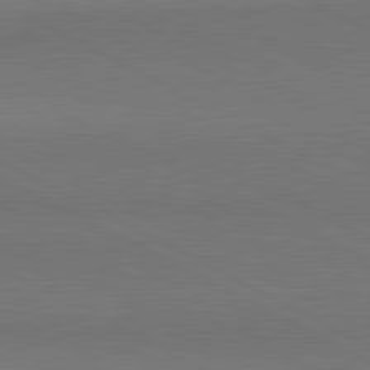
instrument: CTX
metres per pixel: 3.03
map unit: lApd
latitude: 81.0836
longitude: 155.0298
